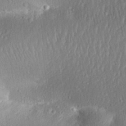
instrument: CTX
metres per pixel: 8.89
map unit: Aa
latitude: 31.2348
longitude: -133.8017
